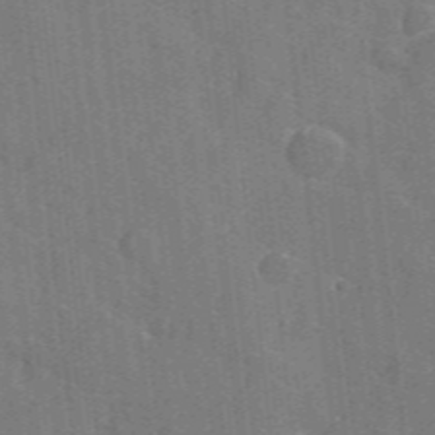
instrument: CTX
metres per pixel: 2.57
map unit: lHvf
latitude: 35.8394
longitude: -90.6868
